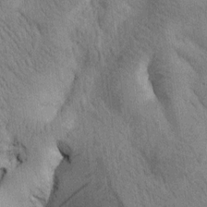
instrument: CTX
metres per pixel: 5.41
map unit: Htu
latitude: 0.3845
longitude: 174.1794
